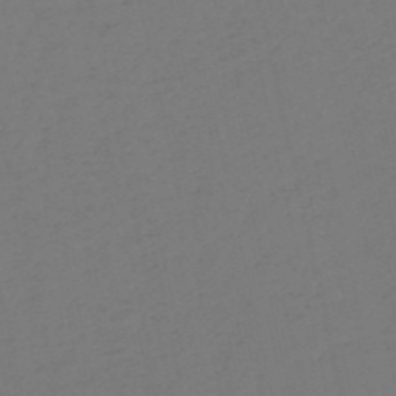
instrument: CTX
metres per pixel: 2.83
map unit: HNb
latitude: -54.2551
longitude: -39.2537
